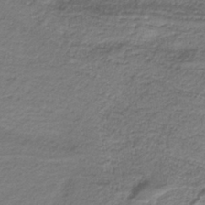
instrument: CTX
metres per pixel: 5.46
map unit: HNb
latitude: -38.1228
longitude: 53.5966
